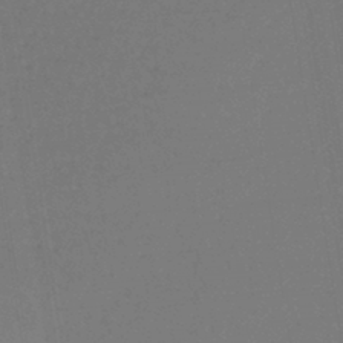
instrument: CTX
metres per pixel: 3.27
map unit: lHb
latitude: -42.5384
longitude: 59.8800
